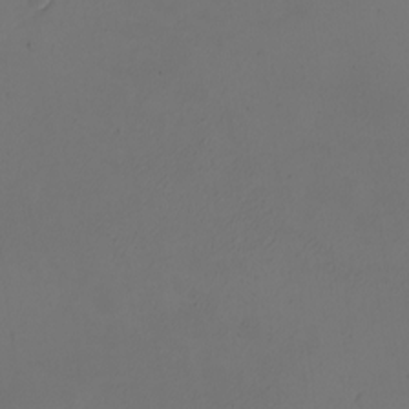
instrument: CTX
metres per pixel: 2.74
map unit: eHh
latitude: -2.6518
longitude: -74.1956
